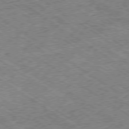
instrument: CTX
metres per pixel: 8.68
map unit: Ap
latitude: -79.4643
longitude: -51.4426
